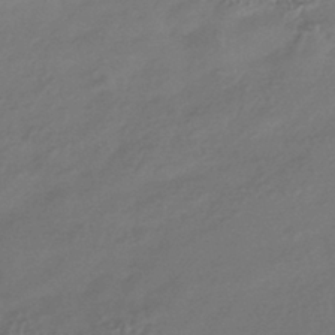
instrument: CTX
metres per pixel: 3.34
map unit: HNhu
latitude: -42.8596
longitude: 95.2187
